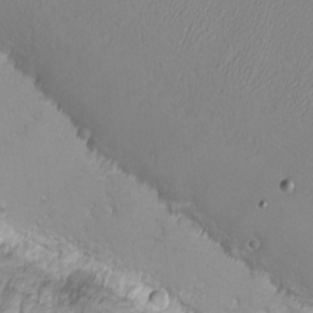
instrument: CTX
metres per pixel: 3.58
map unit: eHh
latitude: -8.8408
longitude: -69.1970
